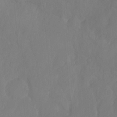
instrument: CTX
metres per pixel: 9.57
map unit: Ht
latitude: -15.0487
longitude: -54.8569
